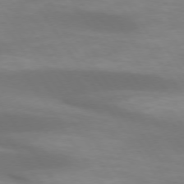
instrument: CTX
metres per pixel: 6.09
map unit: lApd
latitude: 73.9339
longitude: -51.0836
